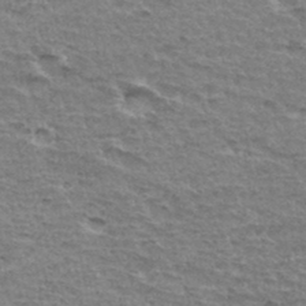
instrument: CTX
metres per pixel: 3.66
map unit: Hto
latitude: 34.7246
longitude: -45.4426
